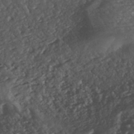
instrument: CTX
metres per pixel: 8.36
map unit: ANa
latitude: -41.3509
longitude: 105.0297
